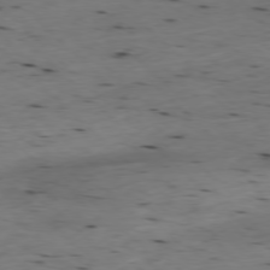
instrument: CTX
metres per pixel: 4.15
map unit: Ap
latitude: -77.5777
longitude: -89.3104
